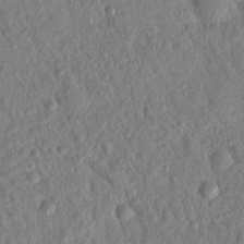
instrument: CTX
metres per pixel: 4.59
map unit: Nhu
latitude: 20.9325
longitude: -78.3279
